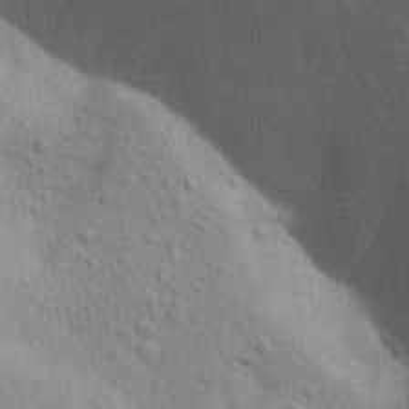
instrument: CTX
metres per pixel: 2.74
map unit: Aa
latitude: 19.2726
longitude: -144.1389
